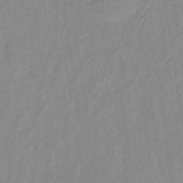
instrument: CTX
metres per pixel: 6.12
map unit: lHb
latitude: -34.5196
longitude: 71.9745
